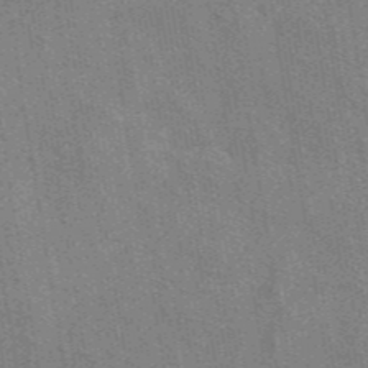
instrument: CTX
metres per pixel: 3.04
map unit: eAb
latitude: 46.8758
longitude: 114.5574
